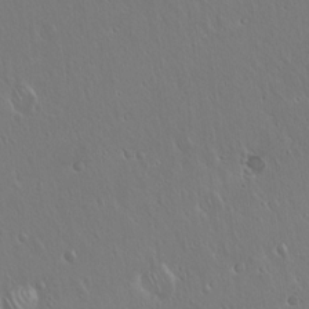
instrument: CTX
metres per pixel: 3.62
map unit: Hto
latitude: 17.7639
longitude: -56.8380
